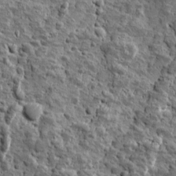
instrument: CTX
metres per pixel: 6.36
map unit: Ave
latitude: 16.6868
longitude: -134.5357
